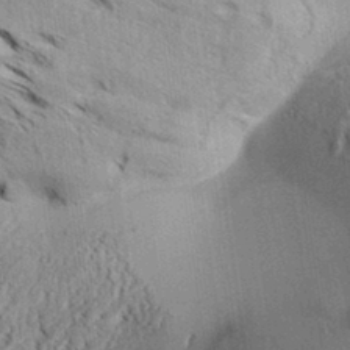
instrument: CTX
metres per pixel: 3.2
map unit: Aa
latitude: 32.6490
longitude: -137.4238
